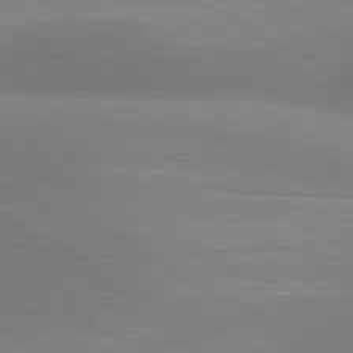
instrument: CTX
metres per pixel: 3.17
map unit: lApd
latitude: 80.8002
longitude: 125.0297
